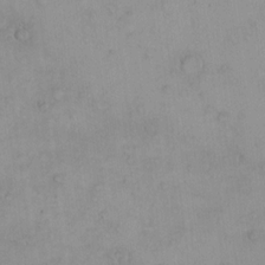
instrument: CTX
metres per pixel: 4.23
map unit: eHh
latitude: -9.8989
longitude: -66.6112
